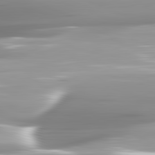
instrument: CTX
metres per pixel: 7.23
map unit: lApd
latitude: 82.3278
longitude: -142.1767
